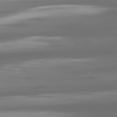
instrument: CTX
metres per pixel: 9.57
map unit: lApd
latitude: 80.8758
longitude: -139.1214
